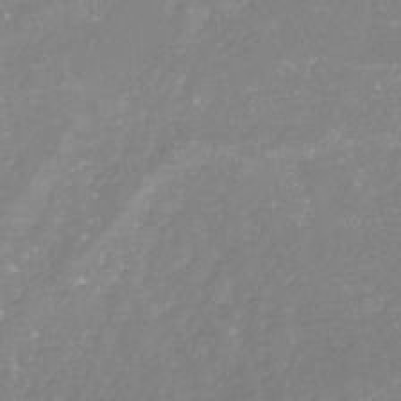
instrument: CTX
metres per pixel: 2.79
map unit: Nhu
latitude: -23.4266
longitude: -57.8394
